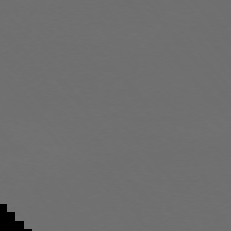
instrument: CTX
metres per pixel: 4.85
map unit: Ap
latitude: -75.2754
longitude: -77.2537
